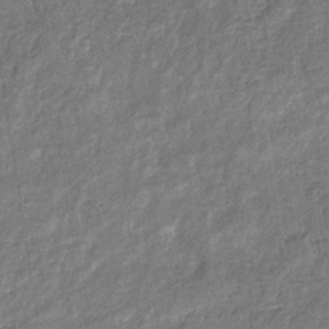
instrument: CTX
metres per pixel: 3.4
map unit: eHb
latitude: -32.8597
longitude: 74.5763
